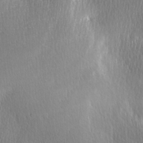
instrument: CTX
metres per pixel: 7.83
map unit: Ave
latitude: -6.5007
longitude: -122.8380
